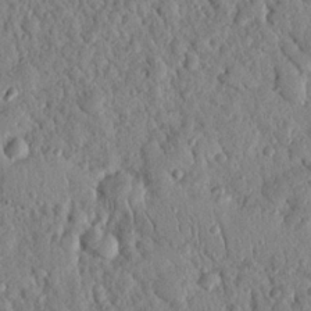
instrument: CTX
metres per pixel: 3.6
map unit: Nhu
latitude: 21.1592
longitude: -77.9150
